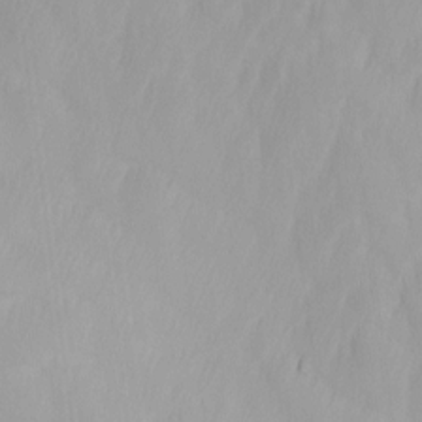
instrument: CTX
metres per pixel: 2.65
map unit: Ave
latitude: 13.0081
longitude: -105.6883
